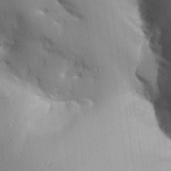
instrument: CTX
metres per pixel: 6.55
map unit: Aa
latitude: 27.6316
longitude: -129.3670
